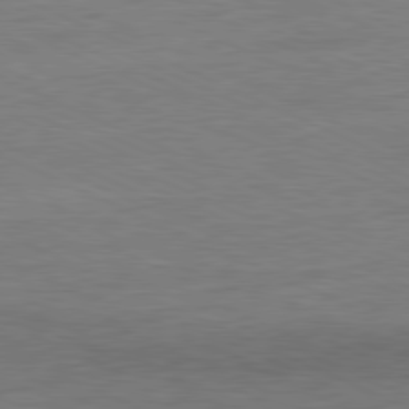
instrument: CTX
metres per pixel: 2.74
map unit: Ap
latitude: -81.4266
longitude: -84.7246
